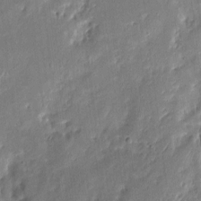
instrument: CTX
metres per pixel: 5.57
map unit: eHh
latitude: 8.2712
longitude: -73.6505
